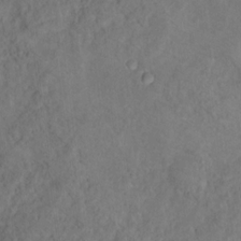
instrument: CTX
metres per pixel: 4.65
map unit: Ht
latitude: 15.0270
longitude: -37.2537
